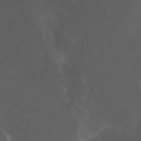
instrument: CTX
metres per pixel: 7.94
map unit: Htu
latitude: -5.3131
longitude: -89.2159
